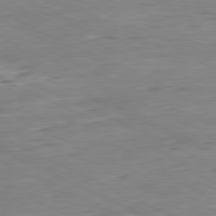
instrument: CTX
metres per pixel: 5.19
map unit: Ap
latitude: -81.0676
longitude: -82.1955
